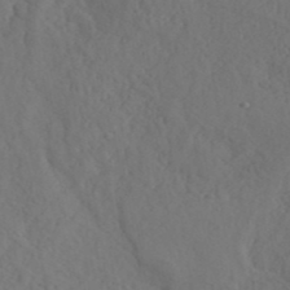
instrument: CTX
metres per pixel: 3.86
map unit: ANa
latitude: 41.1214
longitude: 52.7463
